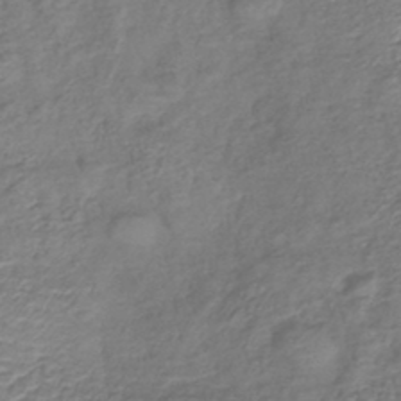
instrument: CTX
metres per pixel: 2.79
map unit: lHb
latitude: -42.2172
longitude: 78.8030
